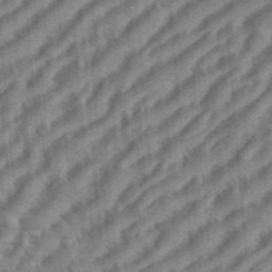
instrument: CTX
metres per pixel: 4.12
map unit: eHh
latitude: 36.4412
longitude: -134.3467
